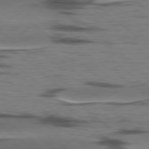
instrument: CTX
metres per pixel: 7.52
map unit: lApd
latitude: 78.4034
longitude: -49.6883
